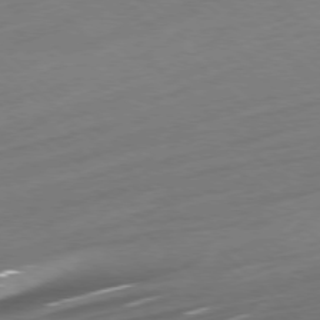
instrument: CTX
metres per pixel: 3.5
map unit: Ap
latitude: -77.6344
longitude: -68.2523
